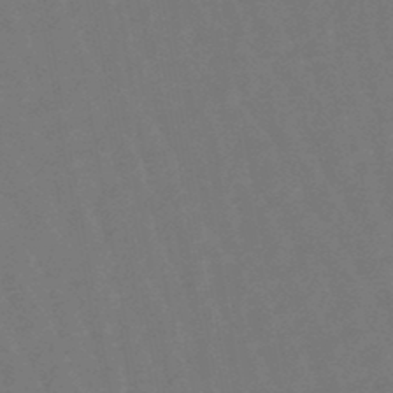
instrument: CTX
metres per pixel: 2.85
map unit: eHb
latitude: -47.3698
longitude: 82.1984
